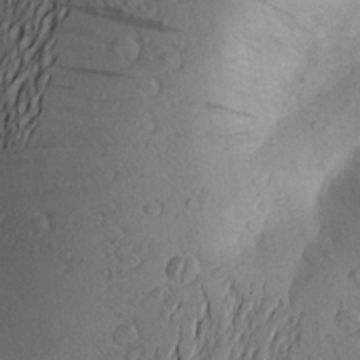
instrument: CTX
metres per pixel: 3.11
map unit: Aa
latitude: 25.6504
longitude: -144.8947
